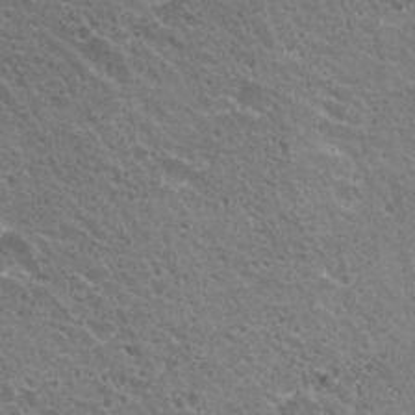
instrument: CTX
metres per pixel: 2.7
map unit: Hto
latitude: 20.1956
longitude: -34.2333
